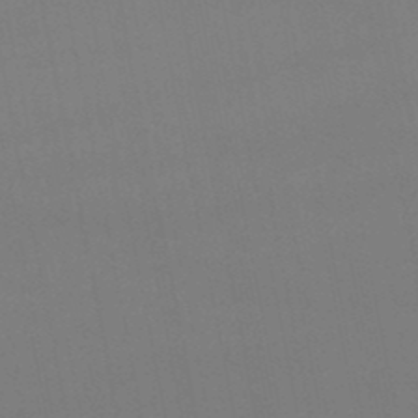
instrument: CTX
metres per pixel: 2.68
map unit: lHb
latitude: -48.1984
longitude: 62.3495
